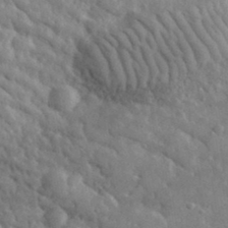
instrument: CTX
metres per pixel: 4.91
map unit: lHvf
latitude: 35.1970
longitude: -87.1970
